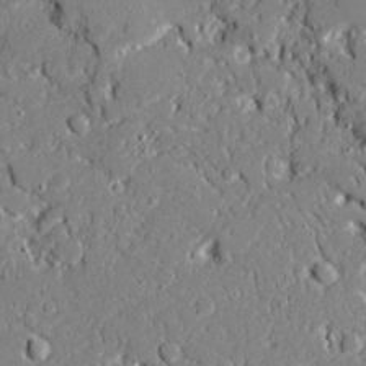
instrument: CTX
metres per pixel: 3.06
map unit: Ave
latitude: 19.3481
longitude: -127.9528
